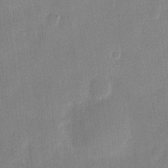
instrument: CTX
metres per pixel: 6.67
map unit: eHh
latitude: 8.3656
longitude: -68.4412
